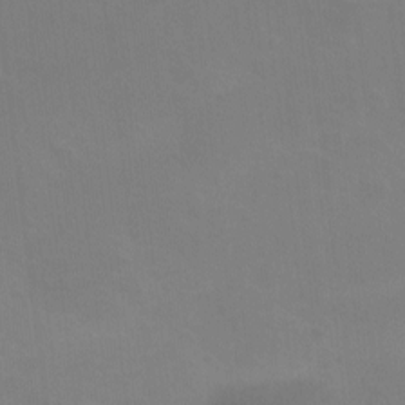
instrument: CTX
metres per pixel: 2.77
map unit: Nhu
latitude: -11.5966
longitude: -40.5167
